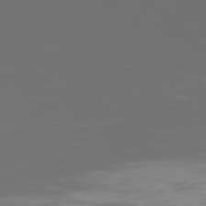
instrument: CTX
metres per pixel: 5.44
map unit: Ap
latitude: -77.3321
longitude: -81.3482
